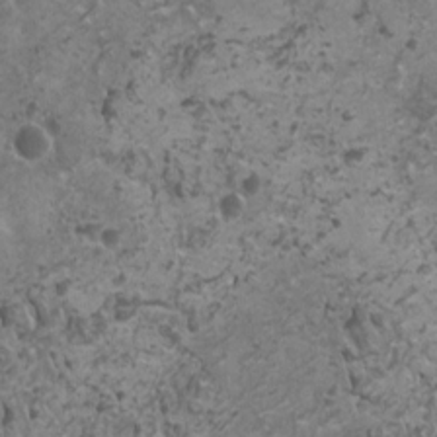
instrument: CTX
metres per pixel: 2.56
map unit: HNhu
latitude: 0.0822
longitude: 2.8030
